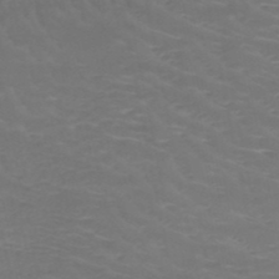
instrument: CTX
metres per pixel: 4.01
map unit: HNb
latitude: -49.0865
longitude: -46.8002
